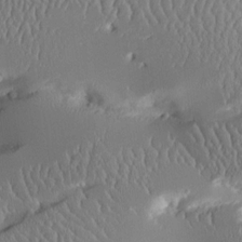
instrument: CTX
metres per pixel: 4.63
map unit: Aa
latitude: 12.1578
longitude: -126.7435
